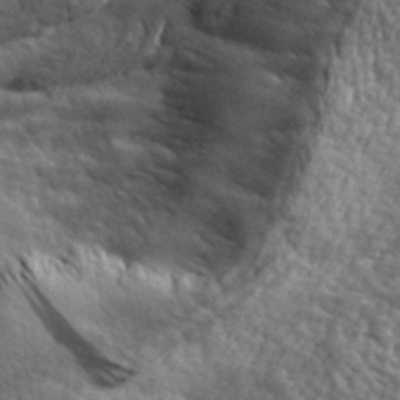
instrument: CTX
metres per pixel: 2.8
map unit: lHvf
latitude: 40.2711
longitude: -87.0458
